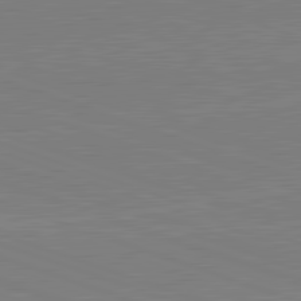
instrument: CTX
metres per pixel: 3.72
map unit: lApd
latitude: 82.2900
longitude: -159.2915
